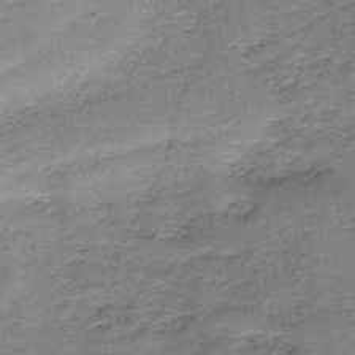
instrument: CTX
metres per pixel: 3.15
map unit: HNb
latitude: -49.0865
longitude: -40.1766
